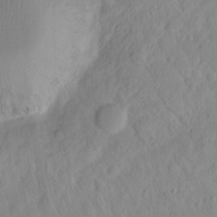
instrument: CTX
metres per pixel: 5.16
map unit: Hto
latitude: -6.8030
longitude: -47.6505
